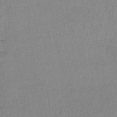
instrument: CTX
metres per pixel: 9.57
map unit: lHb
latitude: -40.1795
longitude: 65.9367
